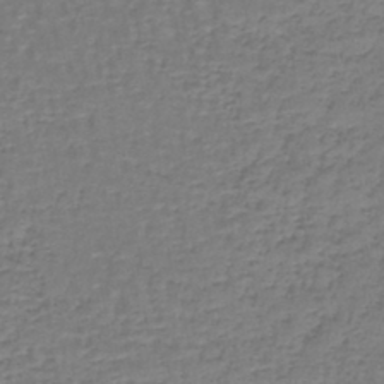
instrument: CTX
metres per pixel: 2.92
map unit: lHb
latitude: -43.0864
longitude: 58.5384
